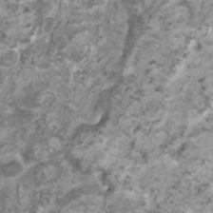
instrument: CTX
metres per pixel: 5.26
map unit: HNhu
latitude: 1.3670
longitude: -0.4601
